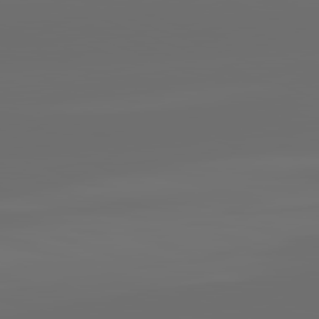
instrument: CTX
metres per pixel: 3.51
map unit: lApd
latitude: 82.2333
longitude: -164.8191
